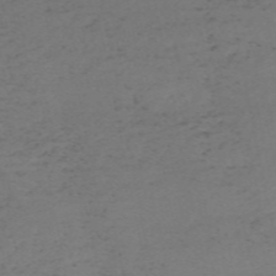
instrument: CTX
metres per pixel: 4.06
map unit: HNb
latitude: -55.8611
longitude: -43.9150
